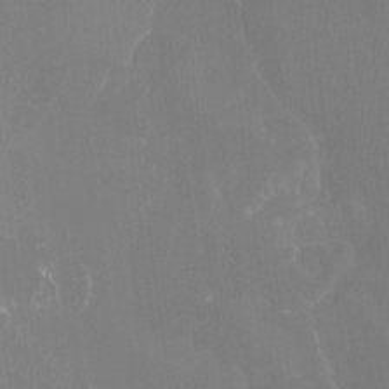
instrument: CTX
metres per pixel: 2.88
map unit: Htu
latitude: -13.8611
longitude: -49.1025
